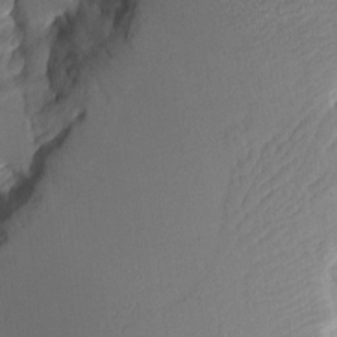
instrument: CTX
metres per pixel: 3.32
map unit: Aa
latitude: 10.7246
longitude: -126.8758
